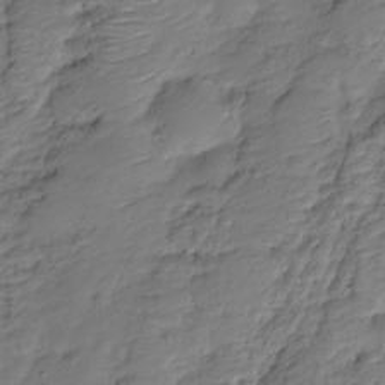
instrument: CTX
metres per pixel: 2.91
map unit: HNhu
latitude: -20.9163
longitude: 84.5195
